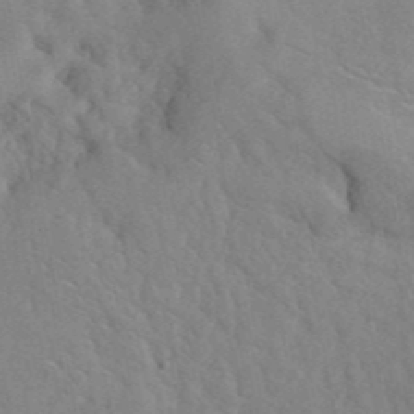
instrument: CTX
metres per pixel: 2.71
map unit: ANa
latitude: 41.9339
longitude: 53.3509
